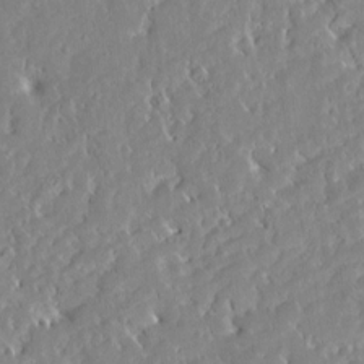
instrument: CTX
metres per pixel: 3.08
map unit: Htu
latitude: -4.3684
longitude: 174.0661
